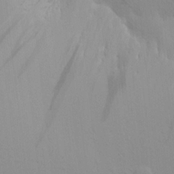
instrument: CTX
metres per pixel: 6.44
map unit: Aa
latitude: 17.1592
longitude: -144.9325
